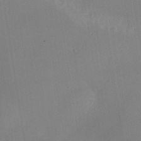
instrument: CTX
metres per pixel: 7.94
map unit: Nhe
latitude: -37.3698
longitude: -118.2711
